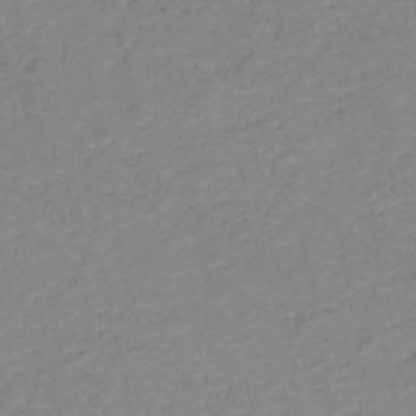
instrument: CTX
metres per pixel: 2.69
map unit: HNb
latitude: -51.2754
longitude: -51.7260
